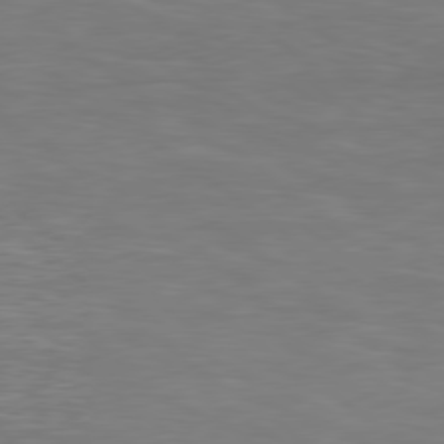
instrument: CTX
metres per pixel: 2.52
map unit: Hpe
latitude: 78.7247
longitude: 174.6896
